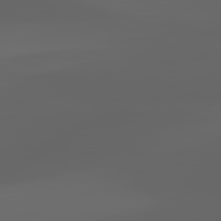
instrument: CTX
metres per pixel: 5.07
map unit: lApd
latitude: 83.0647
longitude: -136.2145
